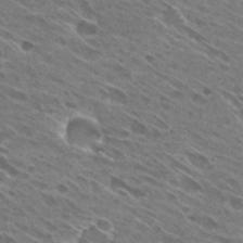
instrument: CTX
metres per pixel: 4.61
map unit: Hto
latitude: 28.8002
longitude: -44.0444
